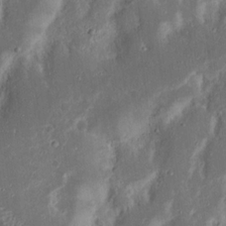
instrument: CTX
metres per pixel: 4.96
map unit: Nhu
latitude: 18.2522
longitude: -73.5183
